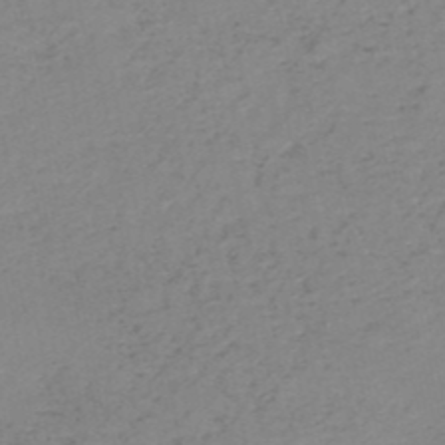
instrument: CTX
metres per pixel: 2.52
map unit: HNb
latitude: -51.2376
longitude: -51.8772
